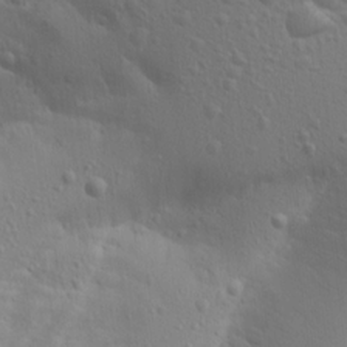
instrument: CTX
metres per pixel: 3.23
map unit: Aa
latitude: 15.5560
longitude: -143.4049
